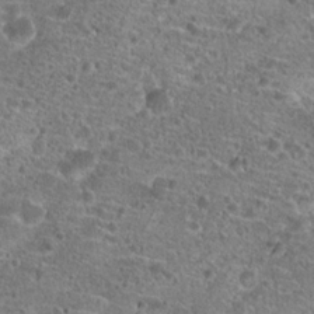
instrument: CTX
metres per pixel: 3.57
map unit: Hto
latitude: 20.6113
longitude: -42.1200
